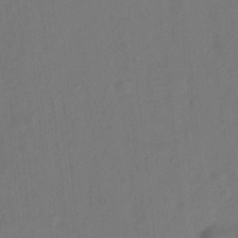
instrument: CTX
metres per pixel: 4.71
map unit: Hto
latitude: 0.2522
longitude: -34.4223
